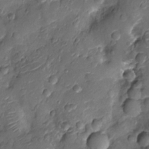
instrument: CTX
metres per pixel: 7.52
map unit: Nhu
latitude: -13.5210
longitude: -23.1592
